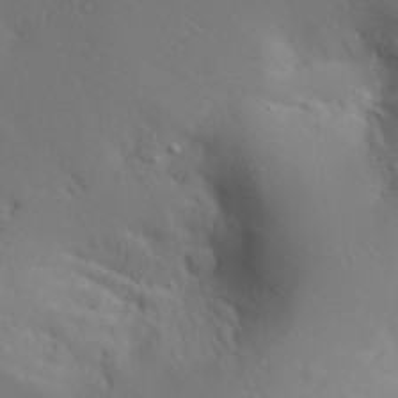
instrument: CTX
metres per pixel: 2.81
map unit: Aa
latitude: 29.6883
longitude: -133.4993
